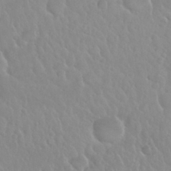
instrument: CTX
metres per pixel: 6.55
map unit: Nhu
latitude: 29.5182
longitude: -55.7449
